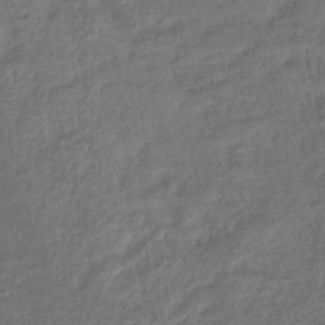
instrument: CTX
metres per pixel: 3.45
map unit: lHb
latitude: -40.5574
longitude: 73.7477
